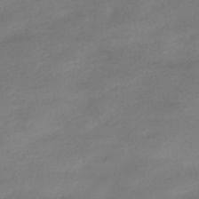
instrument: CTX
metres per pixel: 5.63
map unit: HNhu
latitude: -40.3684
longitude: 95.8233
